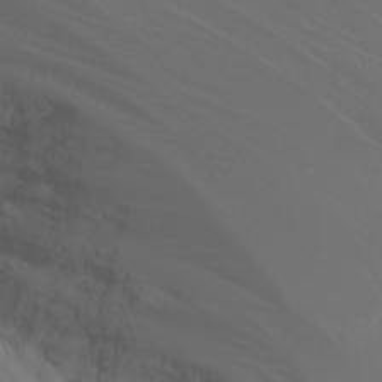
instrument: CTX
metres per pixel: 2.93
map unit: Nhu
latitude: -6.0661
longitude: -89.6694
